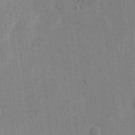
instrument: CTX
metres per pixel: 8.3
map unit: eHh
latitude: 9.0648
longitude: -68.2334
